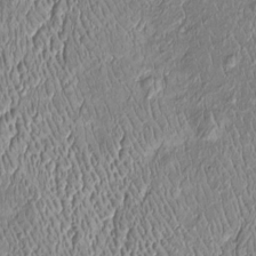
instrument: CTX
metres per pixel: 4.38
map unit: Htu
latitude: -6.1794
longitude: 157.5966
